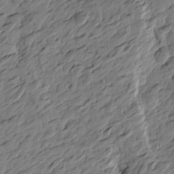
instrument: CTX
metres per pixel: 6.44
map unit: Htu
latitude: -2.5384
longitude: -179.1403
